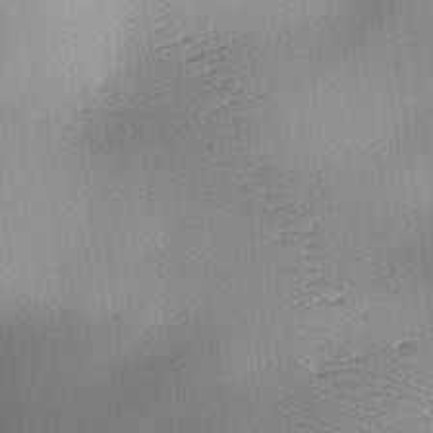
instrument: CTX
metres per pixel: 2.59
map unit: lAa
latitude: -10.1606
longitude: -124.4412
